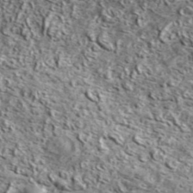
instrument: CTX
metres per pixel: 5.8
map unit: lHvf
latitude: 42.5924
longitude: -88.4412
